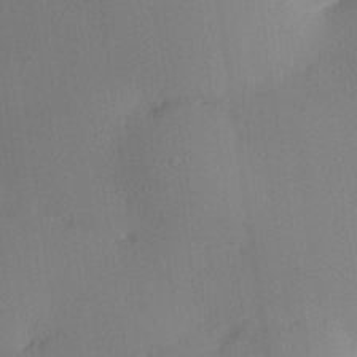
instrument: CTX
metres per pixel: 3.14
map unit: HNhu
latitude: 9.5182
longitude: 15.8801
